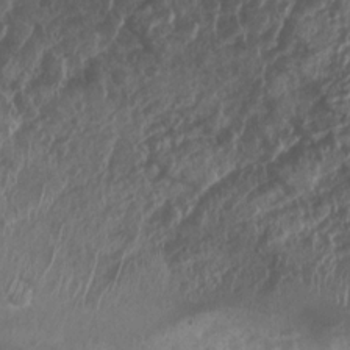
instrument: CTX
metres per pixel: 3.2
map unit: Nhu
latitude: 7.4048
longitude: -21.9150
